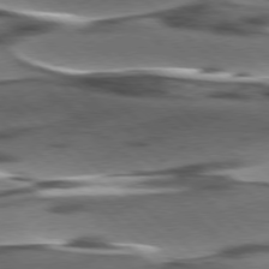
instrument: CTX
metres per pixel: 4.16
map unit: lApd
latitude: 77.4804
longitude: -49.2915
